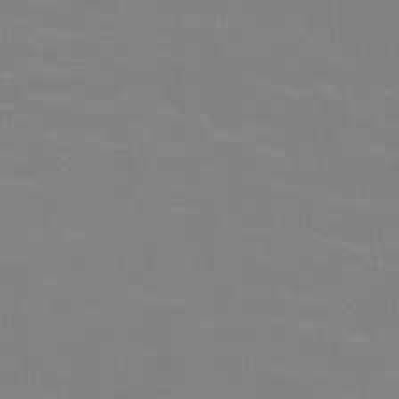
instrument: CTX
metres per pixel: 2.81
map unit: HNb
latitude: -49.3132
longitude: -47.8017
